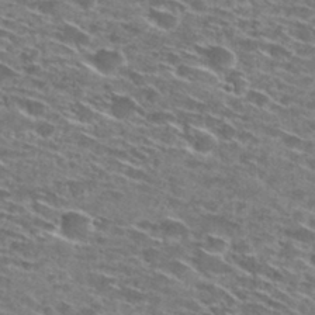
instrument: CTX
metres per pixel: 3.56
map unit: Hto
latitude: 28.6301
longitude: -46.4790
